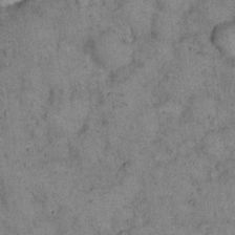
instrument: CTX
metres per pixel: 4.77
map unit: eHh
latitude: 15.7261
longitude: -62.1956
